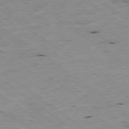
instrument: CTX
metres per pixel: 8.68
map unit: Hpe
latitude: -78.9919
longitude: -23.1214
